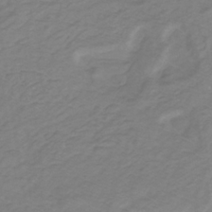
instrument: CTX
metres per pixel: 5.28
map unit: lHb
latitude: -31.2754
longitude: 65.7667
